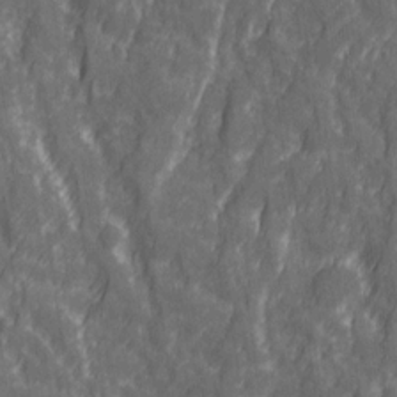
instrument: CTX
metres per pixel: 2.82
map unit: Ave
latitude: 20.3656
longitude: -133.9339
